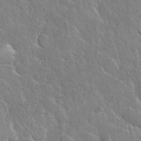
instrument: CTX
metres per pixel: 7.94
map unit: eHh
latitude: 37.6505
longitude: -61.5560
